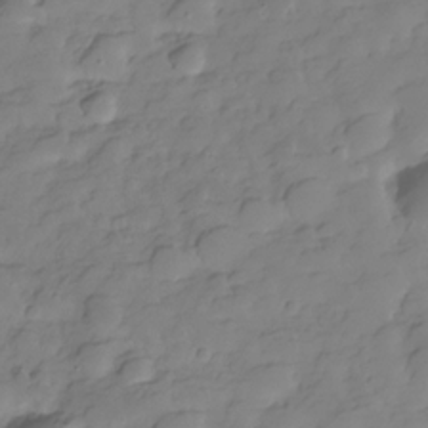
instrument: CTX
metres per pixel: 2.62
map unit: Hve
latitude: -29.2565
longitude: 91.8612
